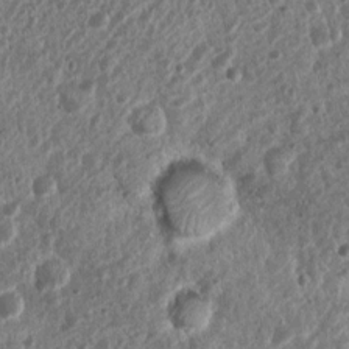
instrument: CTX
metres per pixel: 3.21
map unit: Nhu
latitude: 6.8569
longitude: -21.9528
